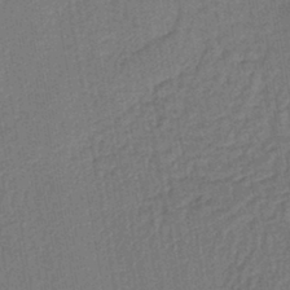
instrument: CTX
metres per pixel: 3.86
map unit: lHb
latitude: -42.4817
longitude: 60.8219
